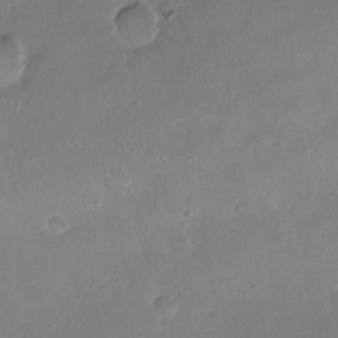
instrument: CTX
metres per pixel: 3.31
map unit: Nhu
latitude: -8.8408
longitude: -42.0633
